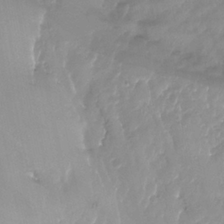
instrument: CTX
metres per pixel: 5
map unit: Nhu
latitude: -13.8800
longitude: -59.8961
